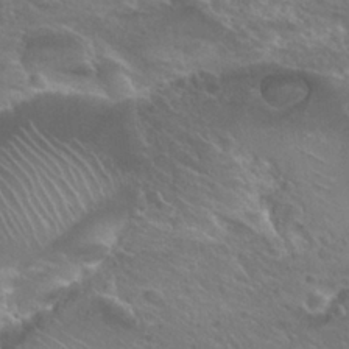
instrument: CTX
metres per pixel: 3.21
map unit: Hto
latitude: 26.1389
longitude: -39.7261
